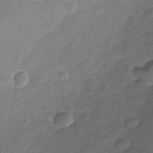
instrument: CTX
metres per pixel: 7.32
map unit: Nhe
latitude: -34.5574
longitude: -89.1781
